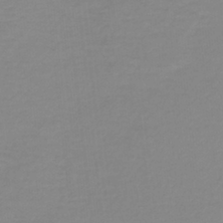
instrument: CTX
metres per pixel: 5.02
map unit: lHb
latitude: -40.2739
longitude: 65.3510
